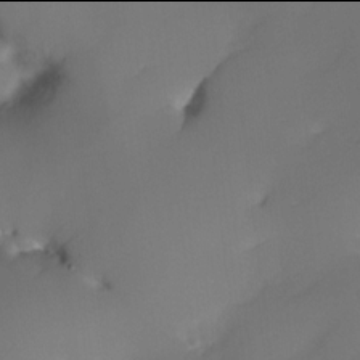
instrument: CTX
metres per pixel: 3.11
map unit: eHh
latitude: -22.0094
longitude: 15.4266
